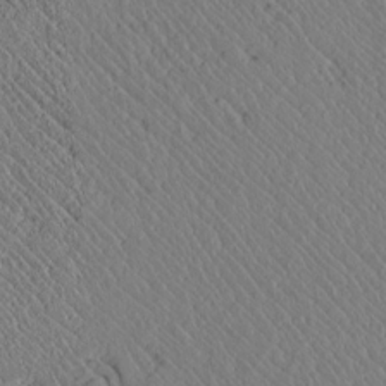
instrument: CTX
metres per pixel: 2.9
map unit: lAvf
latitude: 7.1403
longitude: 159.2564
